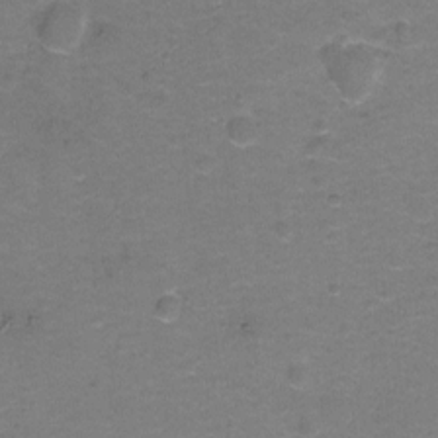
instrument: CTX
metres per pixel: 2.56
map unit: Hto
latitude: -0.9731
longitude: -34.2711
